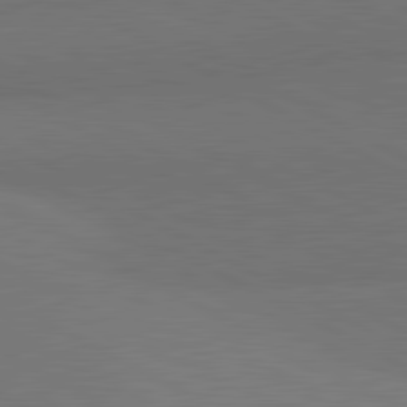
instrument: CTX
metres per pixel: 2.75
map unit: lApd
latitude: 81.8394
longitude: 159.7666
